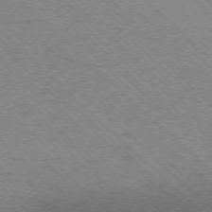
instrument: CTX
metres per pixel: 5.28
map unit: Ap
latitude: -75.6911
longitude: -79.3671
